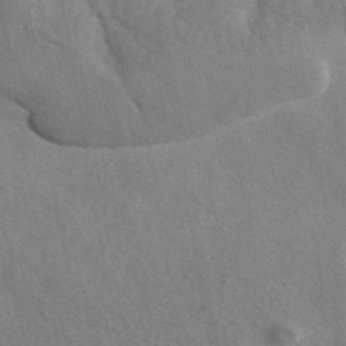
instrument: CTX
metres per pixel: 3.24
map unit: ANa
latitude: 42.4790
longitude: 53.2565
